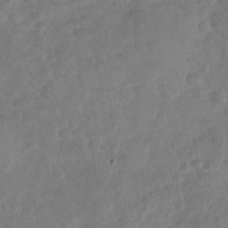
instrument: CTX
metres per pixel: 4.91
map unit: Nhu
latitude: -30.2739
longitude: -62.4034
